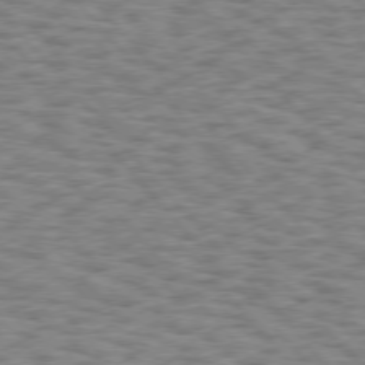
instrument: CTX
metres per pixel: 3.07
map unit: Hpe
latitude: 75.7261
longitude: -135.9906
